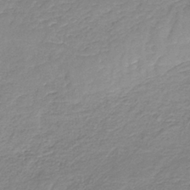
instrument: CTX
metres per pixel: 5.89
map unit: HNb
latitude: -36.2550
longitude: 50.9353
